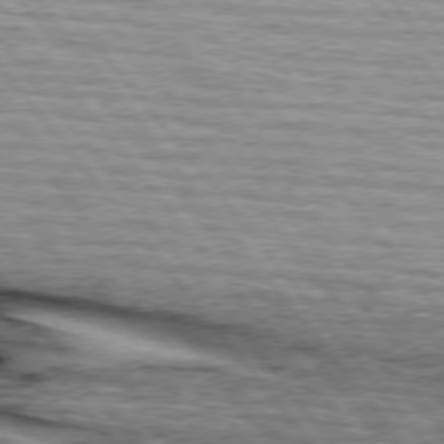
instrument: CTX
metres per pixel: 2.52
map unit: lApd
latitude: 75.5371
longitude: -81.8394
